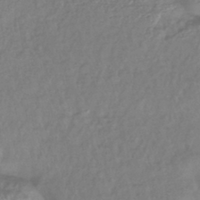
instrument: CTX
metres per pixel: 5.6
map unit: eHb
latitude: -43.0486
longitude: 81.8612
